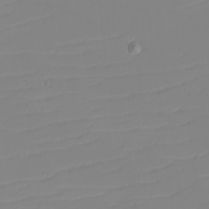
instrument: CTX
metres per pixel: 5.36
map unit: eHh
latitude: -5.8800
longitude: -84.5924
